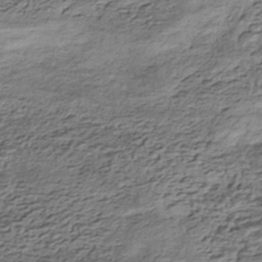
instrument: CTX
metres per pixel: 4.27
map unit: HNhu
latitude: -43.4076
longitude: 106.1795
